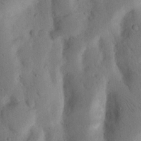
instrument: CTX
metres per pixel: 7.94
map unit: Nhu
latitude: 18.4979
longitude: -75.8017
